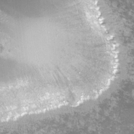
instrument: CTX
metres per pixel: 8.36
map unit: lHvf
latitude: -14.6330
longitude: -99.0080
